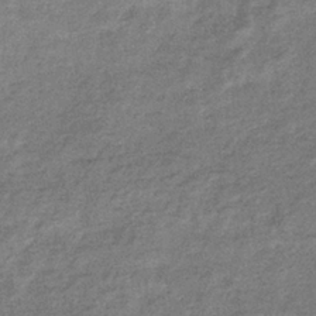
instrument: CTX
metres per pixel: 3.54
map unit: eHb
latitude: -37.8611
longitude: 79.0108
